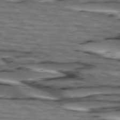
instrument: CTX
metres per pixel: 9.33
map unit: lApd
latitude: 74.8191
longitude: -71.4993
